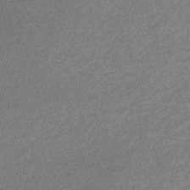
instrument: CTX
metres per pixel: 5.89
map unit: Nve
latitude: -56.2550
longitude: 60.8786
